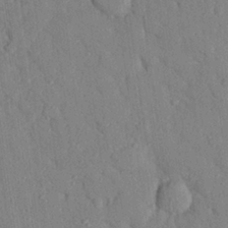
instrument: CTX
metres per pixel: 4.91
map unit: eHh
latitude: 27.3860
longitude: -76.8569
